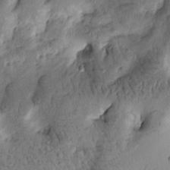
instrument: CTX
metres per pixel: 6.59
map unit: Htu
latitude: -1.1998
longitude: 170.7085
